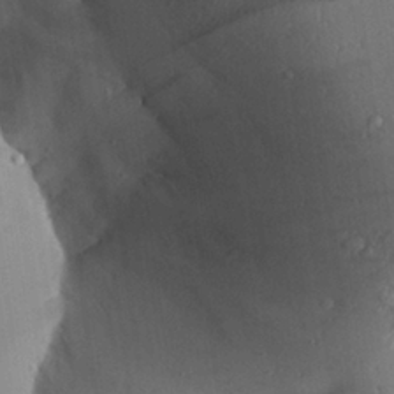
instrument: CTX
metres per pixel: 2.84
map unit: Aa
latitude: 25.8583
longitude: -128.6301
